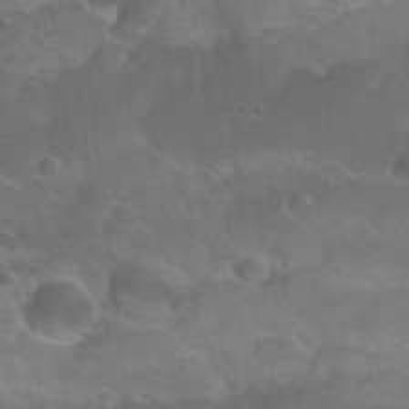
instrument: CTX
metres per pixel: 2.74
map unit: Nhu
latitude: 27.1592
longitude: -54.8380
